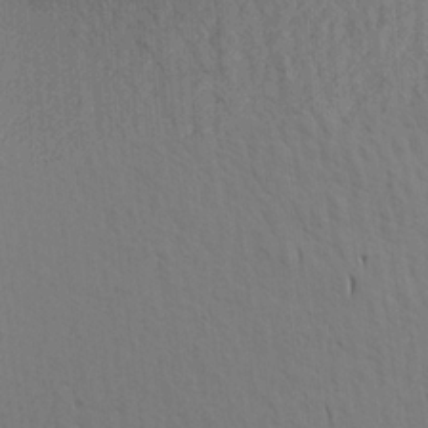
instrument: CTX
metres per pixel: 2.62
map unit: Aa
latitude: 19.9528
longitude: -143.8206
